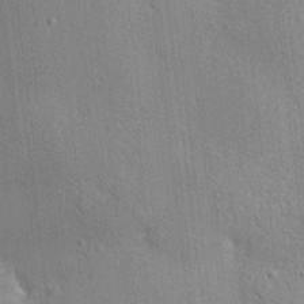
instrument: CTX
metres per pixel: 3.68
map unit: HNhu
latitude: 12.9325
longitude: 9.8989
